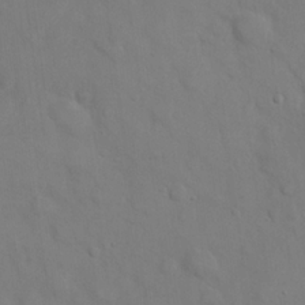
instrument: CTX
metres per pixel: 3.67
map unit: eHh
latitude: 22.0822
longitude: -62.3090
